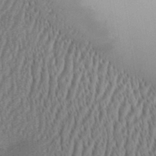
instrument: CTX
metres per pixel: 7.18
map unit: Aa
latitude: 31.3860
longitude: -141.8394
